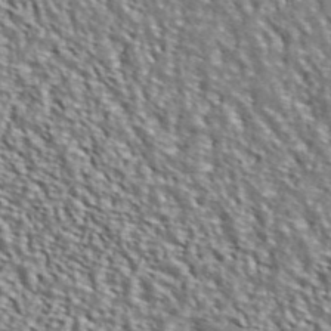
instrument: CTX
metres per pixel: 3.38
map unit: ANa
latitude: 45.9150
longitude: 48.7841
